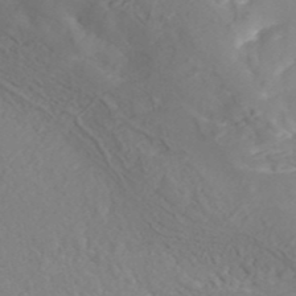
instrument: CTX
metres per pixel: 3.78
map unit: ANa
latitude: 40.8569
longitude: 54.2173
